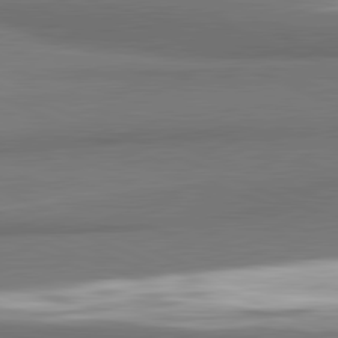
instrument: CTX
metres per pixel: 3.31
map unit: lApd
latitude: 81.8394
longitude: 173.7855
